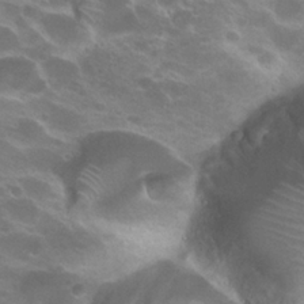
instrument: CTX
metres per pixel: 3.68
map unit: Hto
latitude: 23.7827
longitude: -37.0648
